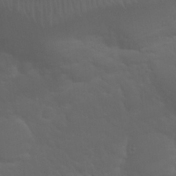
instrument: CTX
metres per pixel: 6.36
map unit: Nhu
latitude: 23.1025
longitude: -65.4615
